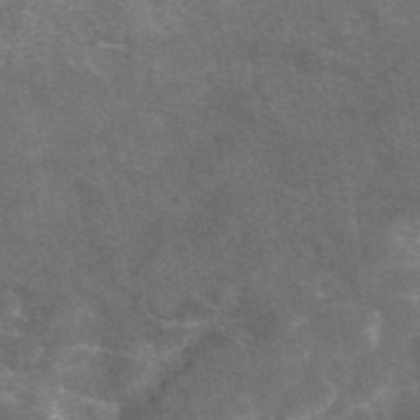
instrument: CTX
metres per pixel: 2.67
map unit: eAb
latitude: 45.9528
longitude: 119.5966
